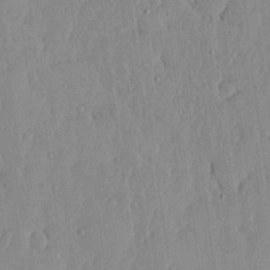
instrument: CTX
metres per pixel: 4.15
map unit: lHvf
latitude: 17.9339
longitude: -115.9906
